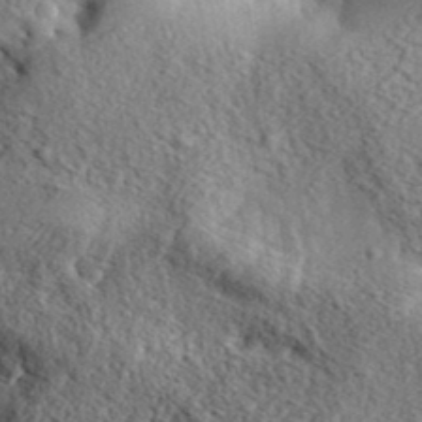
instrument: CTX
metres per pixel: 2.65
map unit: eHh
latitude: 36.8569
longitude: -80.2522
